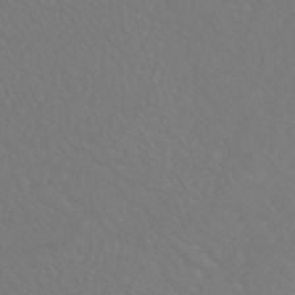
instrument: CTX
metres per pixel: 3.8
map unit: HNhu
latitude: -46.5007
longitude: 97.2187
